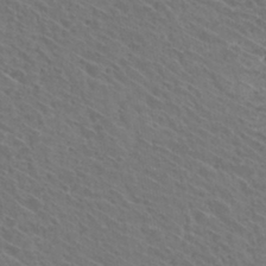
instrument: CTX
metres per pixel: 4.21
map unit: Hto
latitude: 31.0270
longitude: -47.0459
